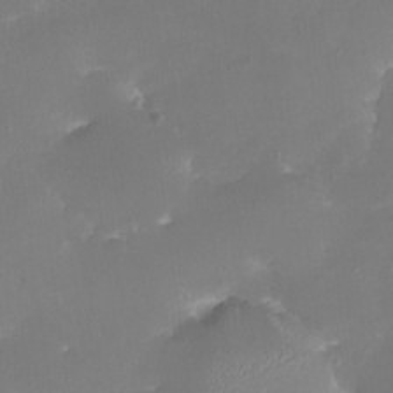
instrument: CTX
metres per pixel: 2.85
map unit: eHh
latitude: -6.1983
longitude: -78.0444
